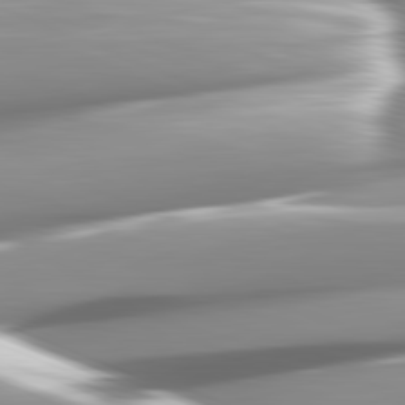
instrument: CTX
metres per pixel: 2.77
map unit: lApd
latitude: 82.1766
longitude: -146.7247
